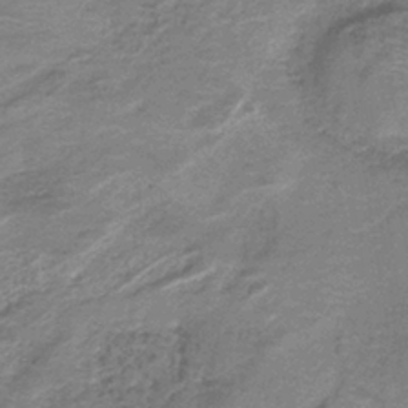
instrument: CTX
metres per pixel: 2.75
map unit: eAb
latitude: -38.6141
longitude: 51.3510
